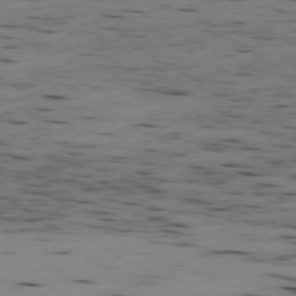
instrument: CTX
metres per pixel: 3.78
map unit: Ap
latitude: -79.5588
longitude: -100.8002
